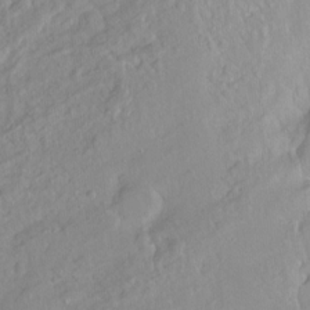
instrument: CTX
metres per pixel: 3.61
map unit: Hto
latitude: -6.6896
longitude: -47.4805
